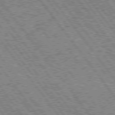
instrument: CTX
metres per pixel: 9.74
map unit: Hpe
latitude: 75.6505
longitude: -149.0081
